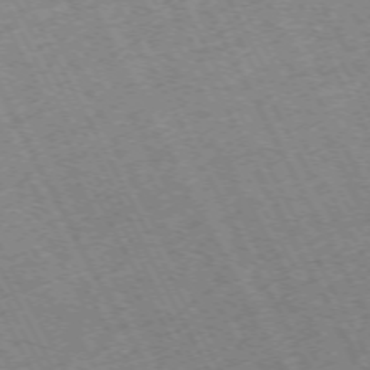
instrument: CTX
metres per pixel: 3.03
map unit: Hpe
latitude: -71.7856
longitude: 9.4265
